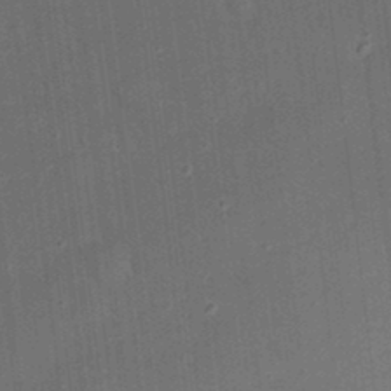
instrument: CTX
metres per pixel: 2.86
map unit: eHh
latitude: 24.1388
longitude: -70.8947
